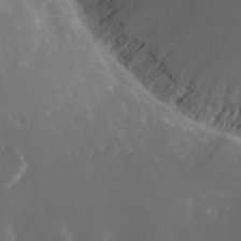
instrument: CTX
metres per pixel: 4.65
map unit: Nhu
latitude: 30.2901
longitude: -58.8380
